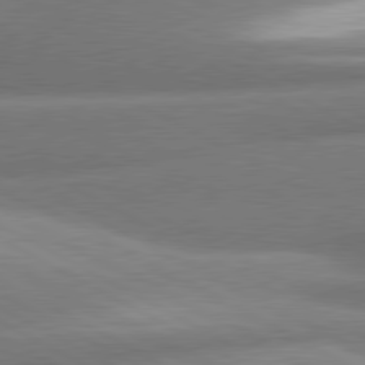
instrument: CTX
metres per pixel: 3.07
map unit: lApd
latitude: 80.5924
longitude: -163.9906
